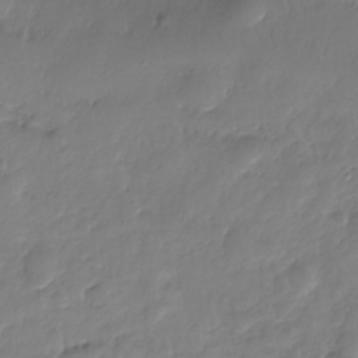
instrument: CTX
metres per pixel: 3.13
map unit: Nhe
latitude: -36.1605
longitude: -178.3845
